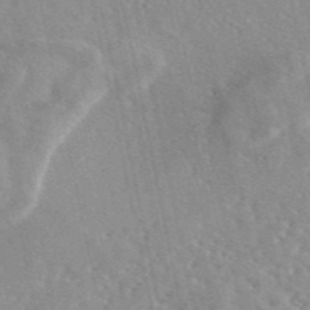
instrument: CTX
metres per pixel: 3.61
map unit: eAb
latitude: 45.9150
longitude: 111.7099
